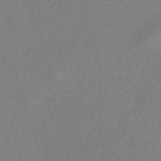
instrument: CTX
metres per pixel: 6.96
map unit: HNb
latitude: -34.2739
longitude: 55.2754
